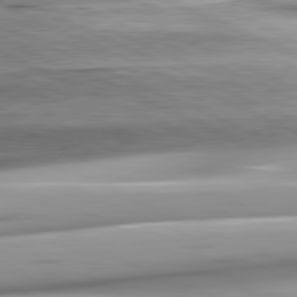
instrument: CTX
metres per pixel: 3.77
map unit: lApd
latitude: 81.7827
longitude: -146.0255
